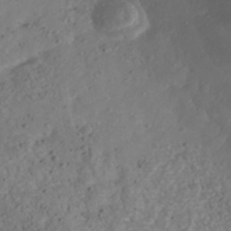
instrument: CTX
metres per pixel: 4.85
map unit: Nhu
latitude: -40.9542
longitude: -83.4615
